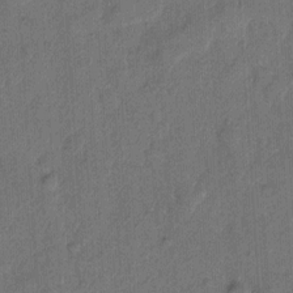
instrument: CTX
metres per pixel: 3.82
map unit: Hto
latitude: 8.4790
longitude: -61.4615
